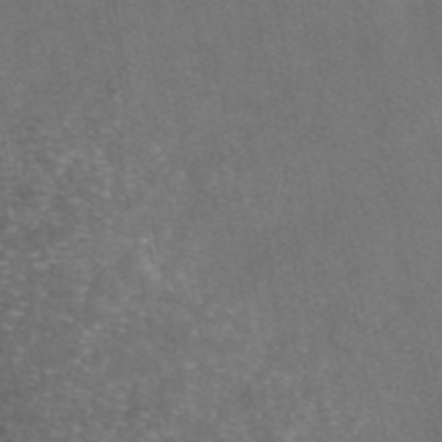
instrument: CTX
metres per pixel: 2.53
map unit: eAb
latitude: 46.8380
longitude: 108.0283
